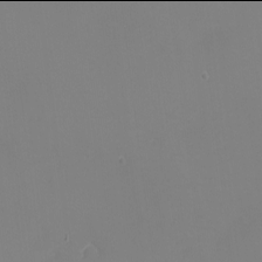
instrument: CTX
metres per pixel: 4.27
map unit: eHh
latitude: -2.0094
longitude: -75.1025
